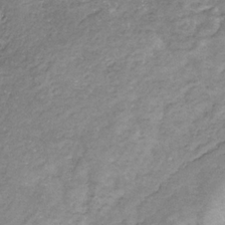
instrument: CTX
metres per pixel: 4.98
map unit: eHb
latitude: -30.9541
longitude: 68.7652
